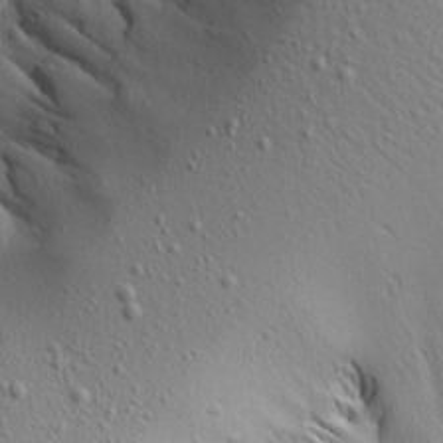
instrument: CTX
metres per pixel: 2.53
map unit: Aa
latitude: 14.7625
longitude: -140.9513
